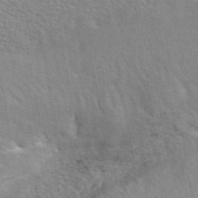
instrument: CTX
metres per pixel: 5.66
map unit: eAb
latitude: 44.3278
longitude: 110.4251
